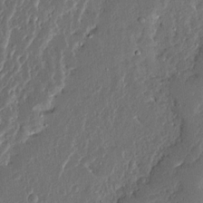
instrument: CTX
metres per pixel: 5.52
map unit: Ave
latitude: 14.2523
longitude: -137.9339
